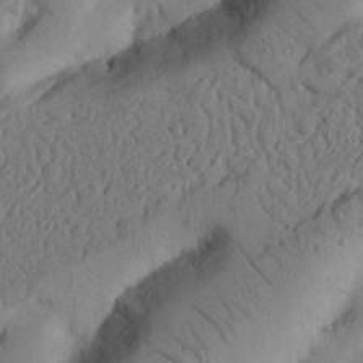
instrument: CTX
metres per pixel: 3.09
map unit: Nhu
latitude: 20.9325
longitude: -76.1200
